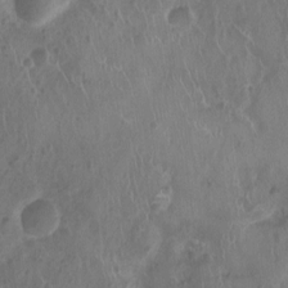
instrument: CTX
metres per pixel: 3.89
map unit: Ht
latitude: -9.4076
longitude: -21.3482
